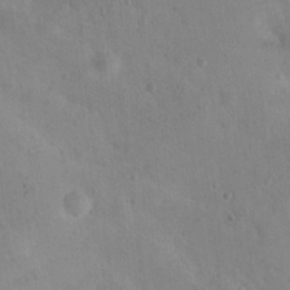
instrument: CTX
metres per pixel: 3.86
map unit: Nhu
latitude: 14.8380
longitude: -29.0269
